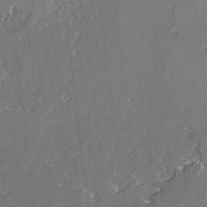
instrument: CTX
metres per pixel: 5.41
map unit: lAvf
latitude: -3.0675
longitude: -107.8016
